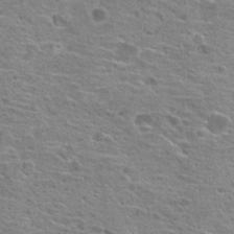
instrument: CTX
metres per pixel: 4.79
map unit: Hto
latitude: 20.6491
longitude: -41.8394
